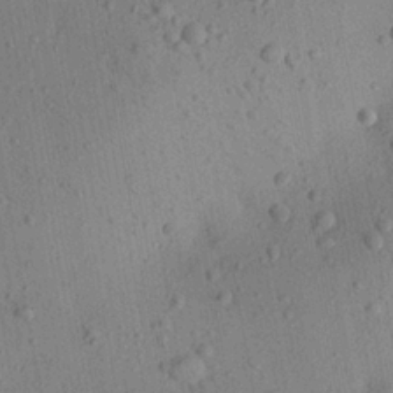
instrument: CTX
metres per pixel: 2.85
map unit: Aa
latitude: 22.5357
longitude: -142.8758
